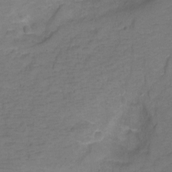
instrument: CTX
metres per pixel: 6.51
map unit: Hto
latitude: 3.8583
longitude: -33.0270
